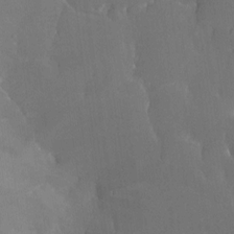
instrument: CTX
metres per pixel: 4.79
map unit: Nhe
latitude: -26.7652
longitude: -110.2712
